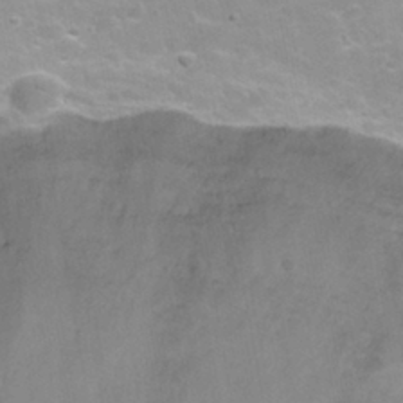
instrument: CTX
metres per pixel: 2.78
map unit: Nhu
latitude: 30.4601
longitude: -54.6679
